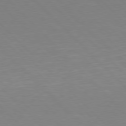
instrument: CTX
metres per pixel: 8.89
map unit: Hpe
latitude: 77.0458
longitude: -125.6316
